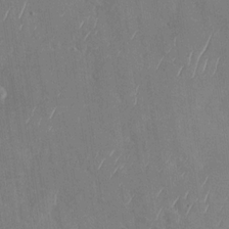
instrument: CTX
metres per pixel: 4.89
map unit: Nhu
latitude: -29.3132
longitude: -59.6883
